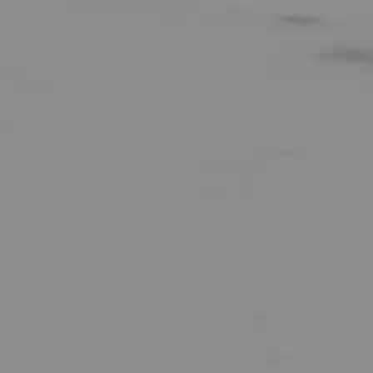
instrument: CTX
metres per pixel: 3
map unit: Ap
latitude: -76.1039
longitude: -75.7072
